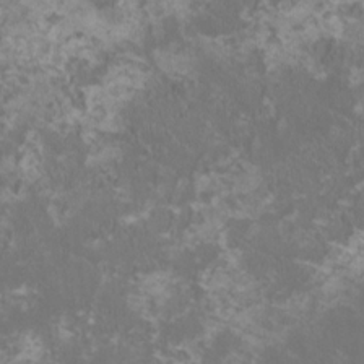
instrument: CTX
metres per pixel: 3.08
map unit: HNhu
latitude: 1.2159
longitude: -2.1766
